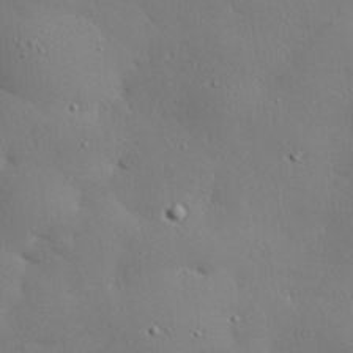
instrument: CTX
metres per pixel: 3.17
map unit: eHh
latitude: 29.5371
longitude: -82.7057
